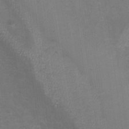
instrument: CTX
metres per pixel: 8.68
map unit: Nhu
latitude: -28.1606
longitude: -59.1592
